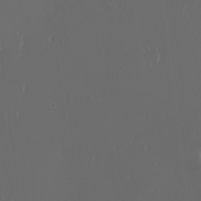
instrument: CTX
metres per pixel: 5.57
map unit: eHh
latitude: -2.8596
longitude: 20.1228
